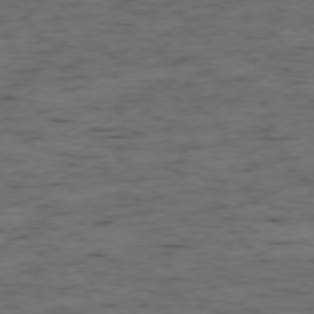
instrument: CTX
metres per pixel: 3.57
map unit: Ap
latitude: -76.4629
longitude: -91.4615
